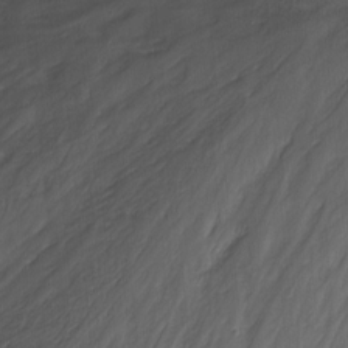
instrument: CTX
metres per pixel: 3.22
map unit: Nhu
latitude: -8.8030
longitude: -65.8583
